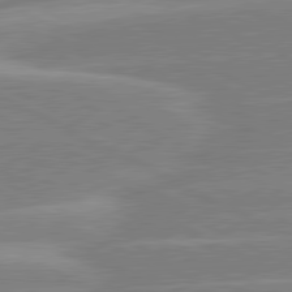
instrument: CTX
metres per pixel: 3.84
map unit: lApd
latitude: 80.9514
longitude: -125.0080
